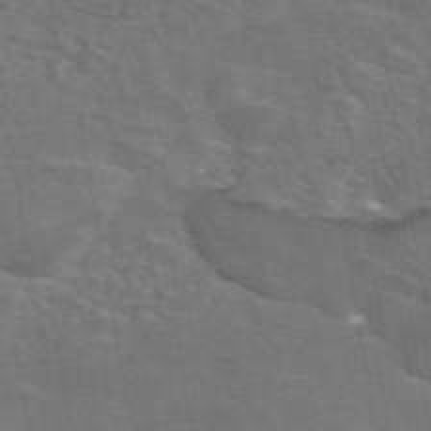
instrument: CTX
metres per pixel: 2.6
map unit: eAb
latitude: 44.8191
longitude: 107.4644
